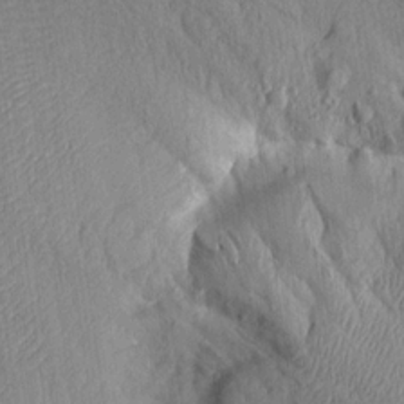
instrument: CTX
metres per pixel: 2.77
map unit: Aa
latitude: 14.8947
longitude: -146.8002
